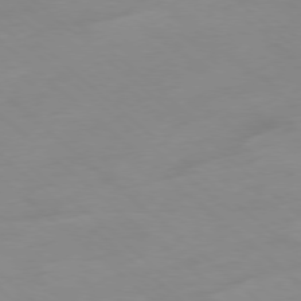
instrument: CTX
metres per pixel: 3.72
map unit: Hpe
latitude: -78.5007
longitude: -17.7450
